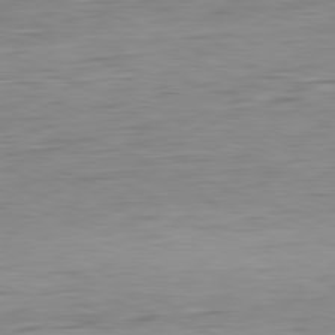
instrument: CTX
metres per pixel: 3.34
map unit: Hpe
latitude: -81.8045
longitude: 10.1984
